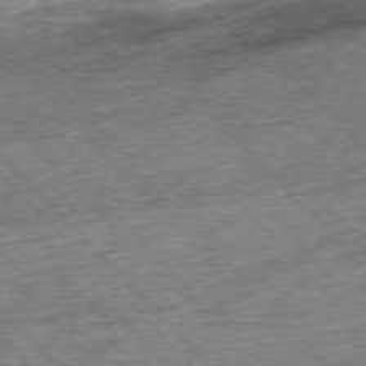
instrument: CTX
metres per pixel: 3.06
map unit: Hpe
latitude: -76.8786
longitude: -16.1200
